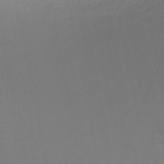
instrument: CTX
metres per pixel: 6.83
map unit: HNb
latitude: -49.9556
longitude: -47.0270
